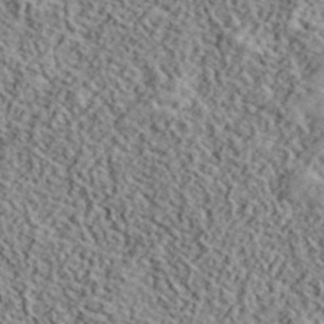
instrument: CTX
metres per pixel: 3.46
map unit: lHvf
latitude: 40.6679
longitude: -88.1767
